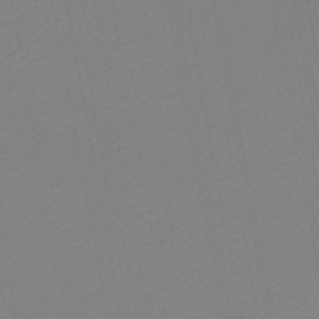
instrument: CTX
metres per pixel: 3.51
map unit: HNb
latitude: -48.6897
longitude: 59.4076
